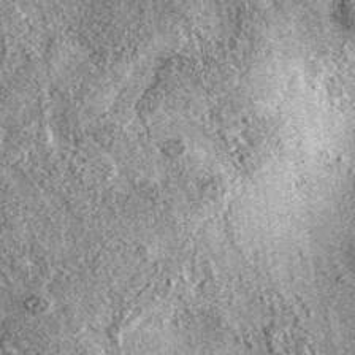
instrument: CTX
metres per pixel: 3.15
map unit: eAb
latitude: 36.5546
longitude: 111.3321
